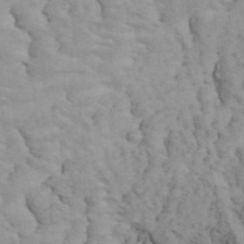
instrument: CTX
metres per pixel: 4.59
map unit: ANa
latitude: 47.0459
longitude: -83.8961
